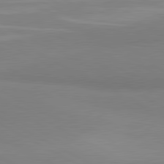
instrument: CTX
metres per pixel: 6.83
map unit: lApd
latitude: 81.3293
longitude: 159.0486
